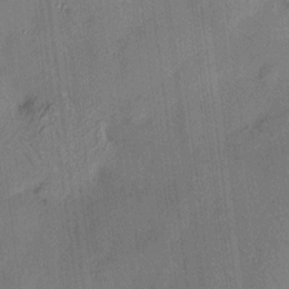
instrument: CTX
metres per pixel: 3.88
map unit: HNhu
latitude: 12.0444
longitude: 9.3698
